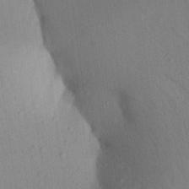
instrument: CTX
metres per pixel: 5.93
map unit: Aa
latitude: 27.0836
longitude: -148.0444
